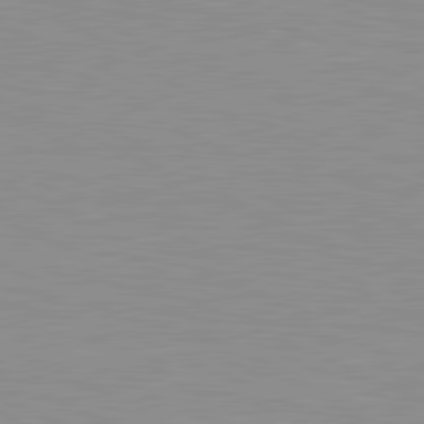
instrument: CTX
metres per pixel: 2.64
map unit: lApd
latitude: 81.6127
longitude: -168.1200
